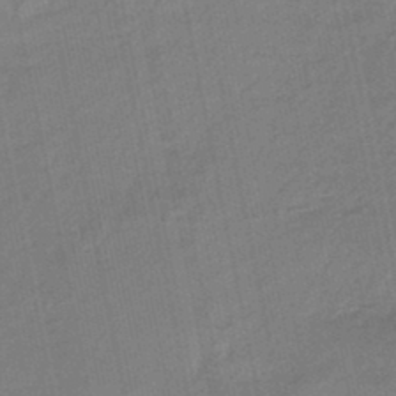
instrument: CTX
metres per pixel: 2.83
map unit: eHb
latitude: -45.2754
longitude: 87.8989
